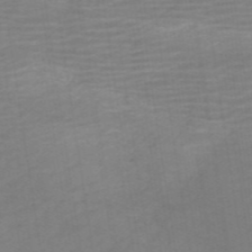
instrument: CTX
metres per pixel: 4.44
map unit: HNb
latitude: -54.5385
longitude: -48.7813
